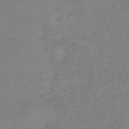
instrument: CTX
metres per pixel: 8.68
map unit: HNb
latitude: -35.1998
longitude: 52.4818
